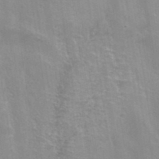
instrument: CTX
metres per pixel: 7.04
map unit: Hto
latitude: 38.9514
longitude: -42.0255
